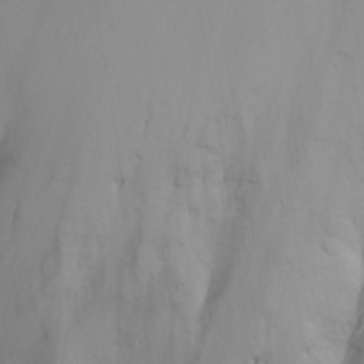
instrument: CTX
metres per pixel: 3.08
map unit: eHh
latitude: 25.2348
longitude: -64.6868
